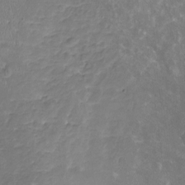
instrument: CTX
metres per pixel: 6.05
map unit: Nhu
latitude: -19.4265
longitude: -57.0269
